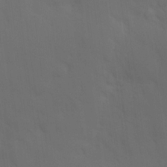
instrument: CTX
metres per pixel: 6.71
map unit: Hve
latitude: 19.7260
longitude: 150.7085
